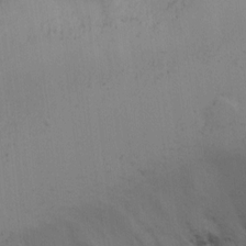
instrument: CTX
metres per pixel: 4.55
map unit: Ave
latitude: 13.9717
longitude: -103.1403
